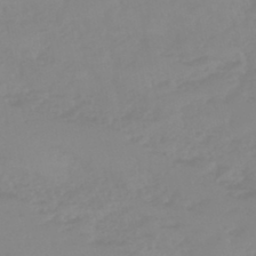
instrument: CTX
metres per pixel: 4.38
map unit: eHb
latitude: -44.7274
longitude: 84.4440
